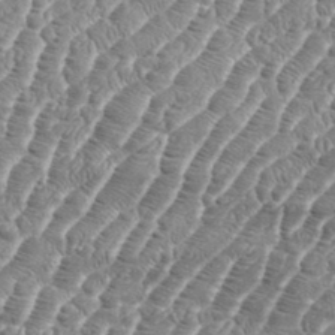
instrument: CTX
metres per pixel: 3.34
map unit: eHh
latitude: 36.4601
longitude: -136.9514
